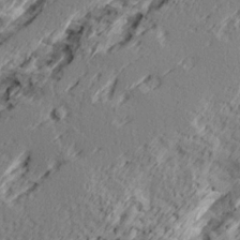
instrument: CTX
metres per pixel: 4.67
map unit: Ave
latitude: 16.4223
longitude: -137.9717
